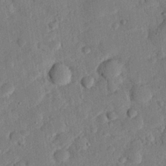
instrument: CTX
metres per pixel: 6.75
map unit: eHh
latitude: 25.4048
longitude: -81.3104
